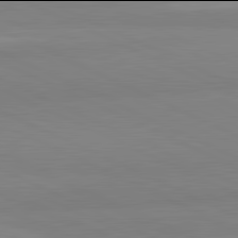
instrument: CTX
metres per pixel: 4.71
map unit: lApd
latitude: 81.9906
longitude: 179.6533
